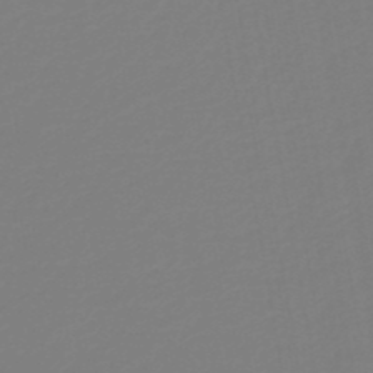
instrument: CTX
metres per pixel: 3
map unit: HNb
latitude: -38.1039
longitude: 55.6722
